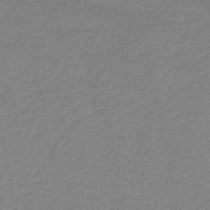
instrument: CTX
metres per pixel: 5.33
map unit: HNb
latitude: -38.4818
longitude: 54.7085
